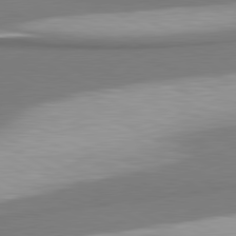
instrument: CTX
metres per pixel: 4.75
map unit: lApd
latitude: 80.9136
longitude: 176.1228
